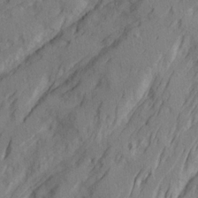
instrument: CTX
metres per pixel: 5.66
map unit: Ave
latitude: 21.7639
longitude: -130.6302
